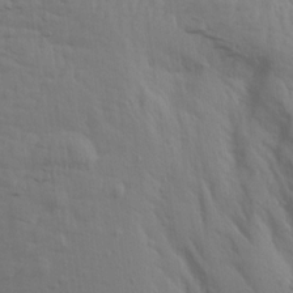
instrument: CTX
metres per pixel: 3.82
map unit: Aa
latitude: 15.4994
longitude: -143.5371
